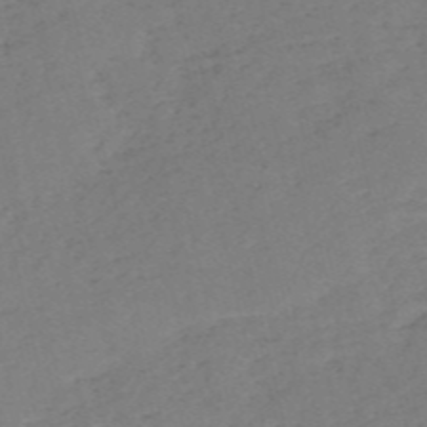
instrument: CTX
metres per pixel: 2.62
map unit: HNb
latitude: -54.8030
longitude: -41.9906
